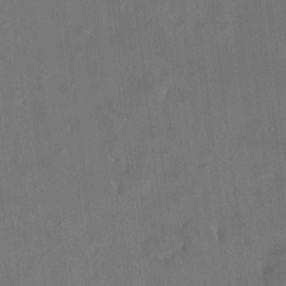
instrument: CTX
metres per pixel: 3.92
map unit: HNhu
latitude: 6.4412
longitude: 7.6155
